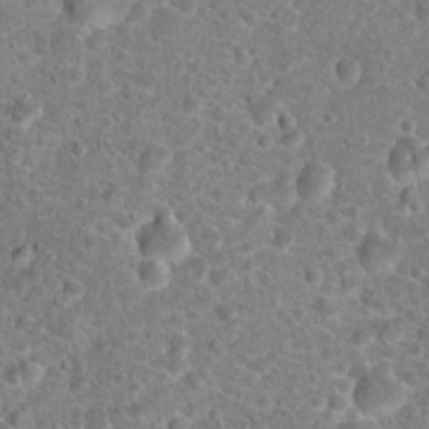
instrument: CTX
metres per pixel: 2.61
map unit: Hto
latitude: 18.4034
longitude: -41.0836
